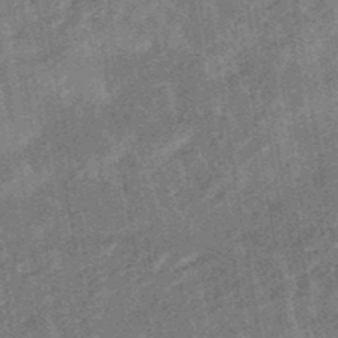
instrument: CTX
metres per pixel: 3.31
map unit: eHb
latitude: -48.1606
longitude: 85.5210
